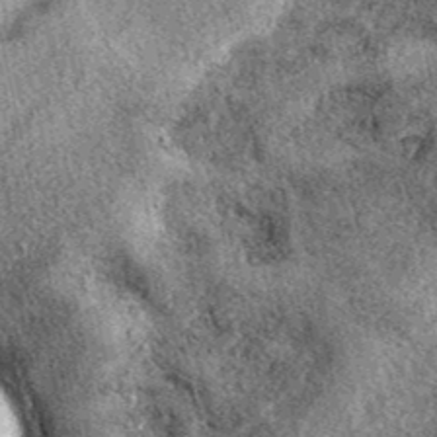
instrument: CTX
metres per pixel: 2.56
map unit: eAb
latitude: 39.6316
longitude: 109.4832
